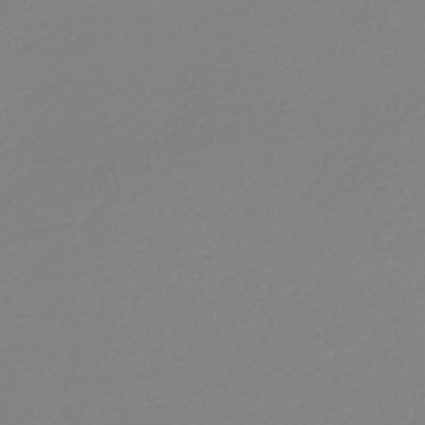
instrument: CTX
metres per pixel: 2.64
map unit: HNb
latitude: -44.8219
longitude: -42.1389
